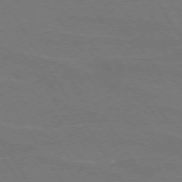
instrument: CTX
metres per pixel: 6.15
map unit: lApd
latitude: 74.2145
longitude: -56.1577
